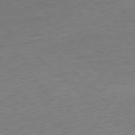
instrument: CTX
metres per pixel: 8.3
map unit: Ap
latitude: -76.0094
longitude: -77.9528
